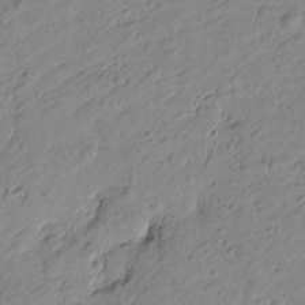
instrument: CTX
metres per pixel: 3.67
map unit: Htu
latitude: -1.5588
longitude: -175.3482
